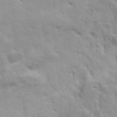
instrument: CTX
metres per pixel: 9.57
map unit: Ave
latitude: 17.5938
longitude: -133.1970
